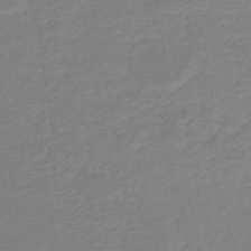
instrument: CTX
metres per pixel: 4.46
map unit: HNb
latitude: -47.2565
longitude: 56.0850
